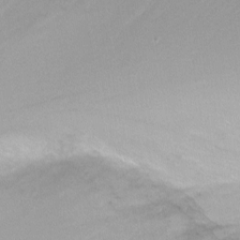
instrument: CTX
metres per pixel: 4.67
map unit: Ht
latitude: -10.5952
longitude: -44.4790
